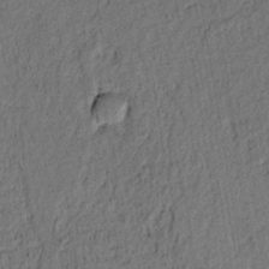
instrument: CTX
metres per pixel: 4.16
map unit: lAvf
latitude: 8.9514
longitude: 165.0298
